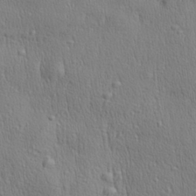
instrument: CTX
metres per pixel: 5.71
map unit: Aa
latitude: 28.2900
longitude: -138.4412
